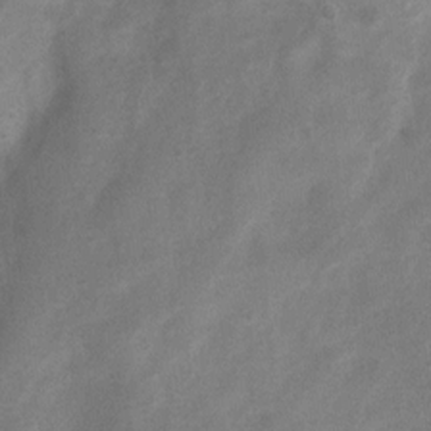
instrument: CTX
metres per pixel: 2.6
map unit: Nhu
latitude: 7.2159
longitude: -23.1970
